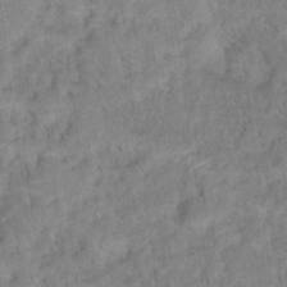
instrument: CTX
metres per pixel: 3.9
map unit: Hto
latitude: 16.8947
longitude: -40.4412
